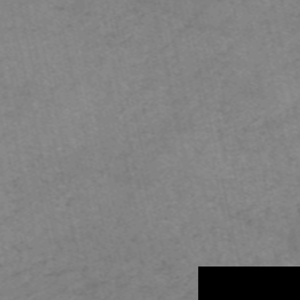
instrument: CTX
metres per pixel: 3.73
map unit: HNb
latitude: -54.9164
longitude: -43.7072
